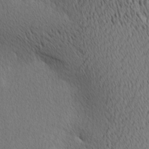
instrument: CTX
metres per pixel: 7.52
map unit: Ave
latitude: 11.3860
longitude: -107.4615
